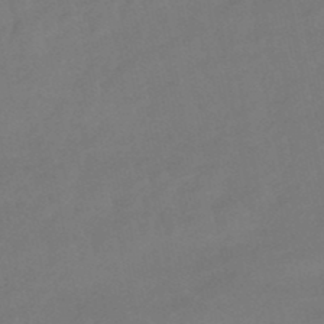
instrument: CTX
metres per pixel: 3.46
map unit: eHb
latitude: -48.7652
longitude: 85.5210
